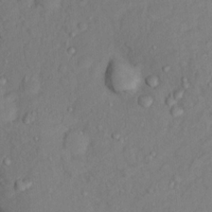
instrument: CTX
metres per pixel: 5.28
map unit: Nhu
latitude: 13.3860
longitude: -29.4804
